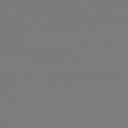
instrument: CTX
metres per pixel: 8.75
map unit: Hpe
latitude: 78.3468
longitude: -137.8017
